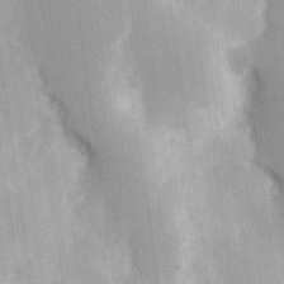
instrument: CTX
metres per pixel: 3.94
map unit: Hve
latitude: 30.7625
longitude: 149.5210
